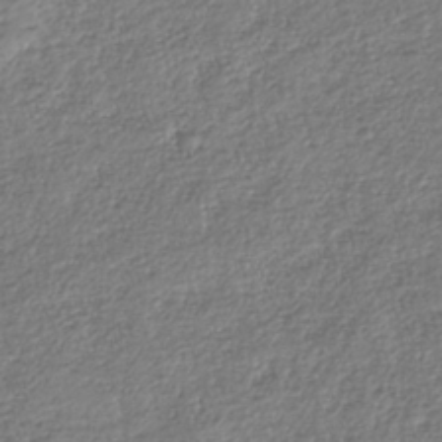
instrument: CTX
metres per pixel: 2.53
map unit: HNhu
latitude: -36.6896
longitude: 32.5007
